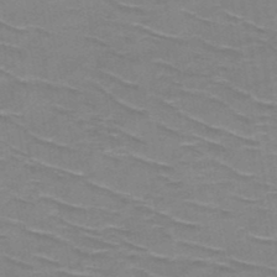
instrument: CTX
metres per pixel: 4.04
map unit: HNb
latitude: -47.9556
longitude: -48.1956
